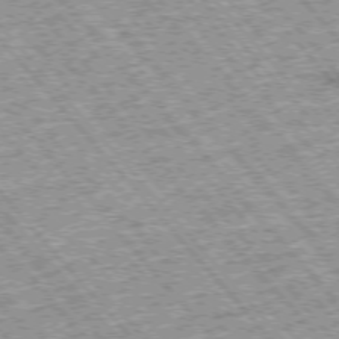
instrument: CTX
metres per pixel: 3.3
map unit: Hpe
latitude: -76.0661
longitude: -21.0081
